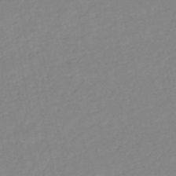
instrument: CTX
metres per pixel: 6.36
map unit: eHh
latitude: -52.5006
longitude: -24.5356
